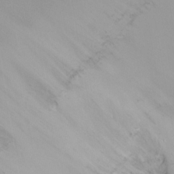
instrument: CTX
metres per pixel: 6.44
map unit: Ht
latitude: -15.1243
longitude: -54.4034
